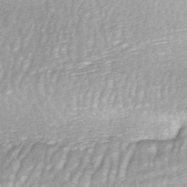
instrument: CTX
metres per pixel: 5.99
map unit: ANa
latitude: -40.4440
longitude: 102.8408
